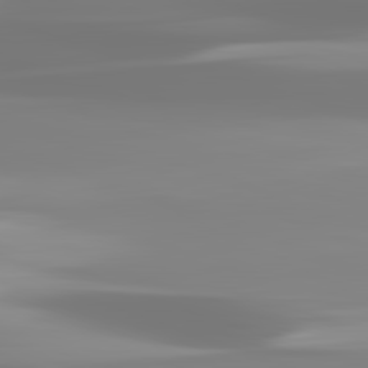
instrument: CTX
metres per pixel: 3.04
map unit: lApd
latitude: 83.0080
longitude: -131.1215
